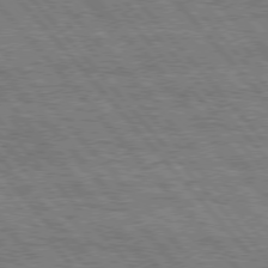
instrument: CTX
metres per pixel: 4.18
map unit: Hpe
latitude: 76.0822
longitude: -137.8395
